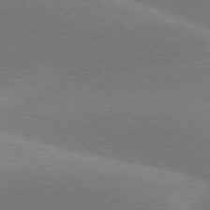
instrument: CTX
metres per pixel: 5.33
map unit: lApd
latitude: 77.5749
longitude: -50.0633
